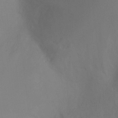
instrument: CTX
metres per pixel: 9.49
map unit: Ht
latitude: -9.6344
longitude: -32.9703
